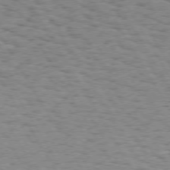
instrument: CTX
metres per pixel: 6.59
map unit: Hpe
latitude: 73.1215
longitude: -143.1781
